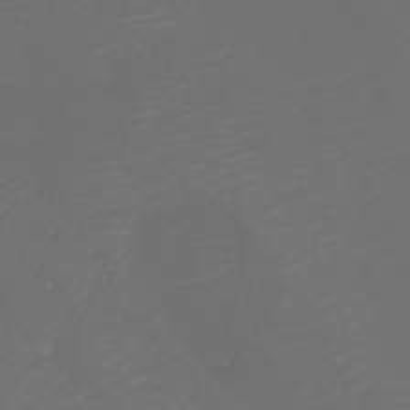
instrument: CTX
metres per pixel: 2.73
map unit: Htu
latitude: -6.5007
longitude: -74.1956
